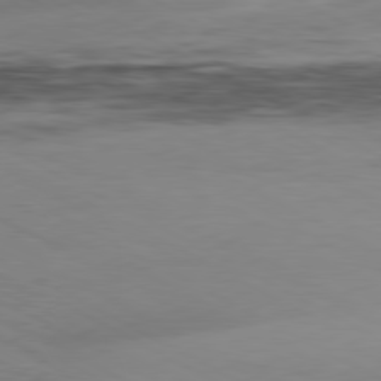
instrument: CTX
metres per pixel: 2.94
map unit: Hpe
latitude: -81.0298
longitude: 15.7289
